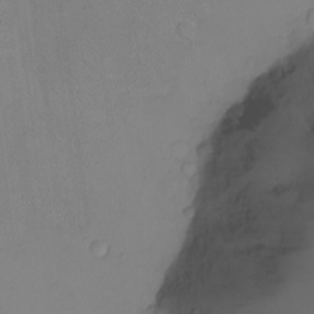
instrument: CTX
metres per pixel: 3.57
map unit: eHh
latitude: -5.7666
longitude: -80.2711
